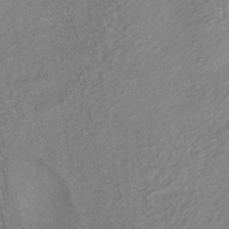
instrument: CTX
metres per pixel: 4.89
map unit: HNhu
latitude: -41.2376
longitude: 91.7667
